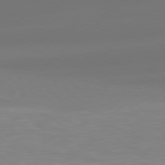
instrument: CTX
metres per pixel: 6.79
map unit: Hpe
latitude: 76.9513
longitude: -131.4616
